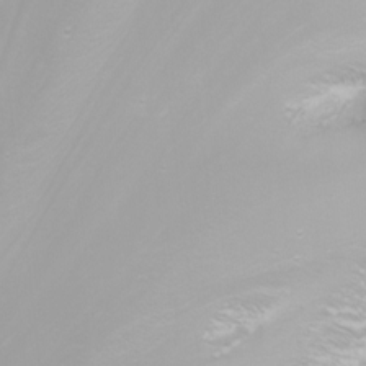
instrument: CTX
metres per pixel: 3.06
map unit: Nhu
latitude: -4.7841
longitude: -74.1389
